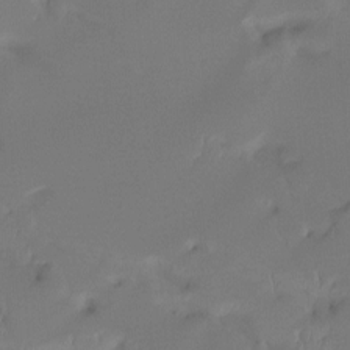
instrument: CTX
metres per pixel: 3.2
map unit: Htu
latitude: -14.7841
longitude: -46.3845
